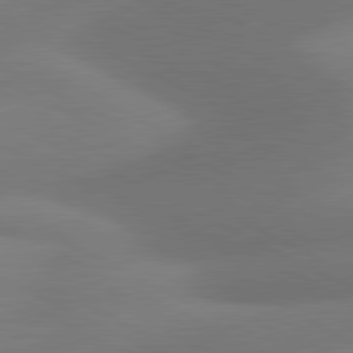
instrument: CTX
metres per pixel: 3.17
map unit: lApd
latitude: 81.0836
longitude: 129.0676
